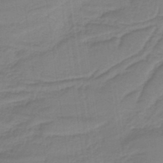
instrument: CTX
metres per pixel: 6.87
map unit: HNb
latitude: -37.6910
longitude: 55.4643
